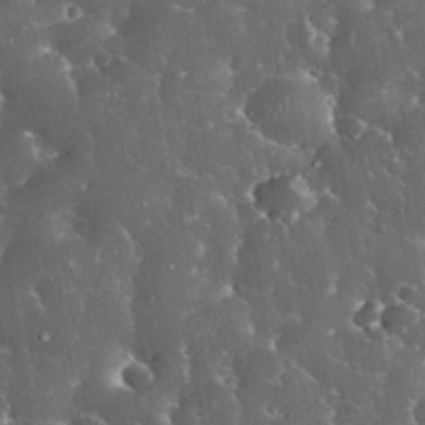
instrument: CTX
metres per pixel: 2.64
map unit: eHh
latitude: 33.7828
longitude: -62.7813
